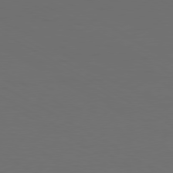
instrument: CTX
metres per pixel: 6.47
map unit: Ap
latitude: -80.6708
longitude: -60.4790
